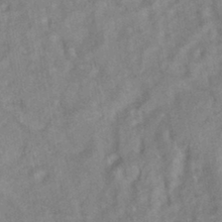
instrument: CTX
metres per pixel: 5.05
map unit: HNhu
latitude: -42.2361
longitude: 91.6911
